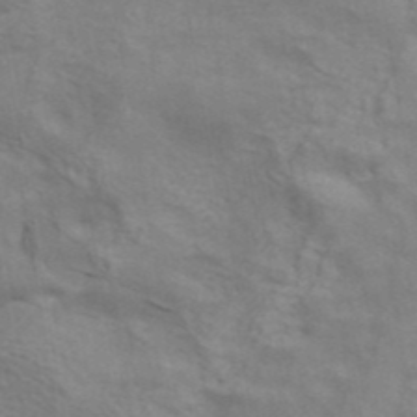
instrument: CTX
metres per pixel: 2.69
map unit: ANa
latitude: 41.9339
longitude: 14.3495
